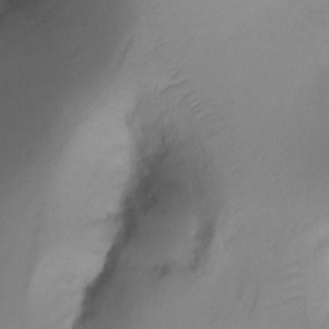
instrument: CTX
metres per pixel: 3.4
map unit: Ht
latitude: -6.8597
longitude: -29.4615
